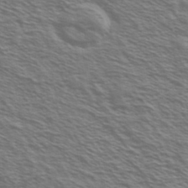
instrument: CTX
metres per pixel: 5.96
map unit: Ave
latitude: 37.5938
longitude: -109.6505
